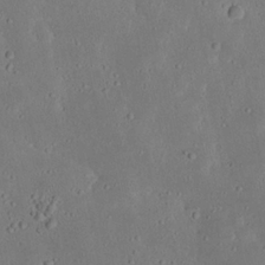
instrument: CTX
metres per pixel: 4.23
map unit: Nhu
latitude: 23.1025
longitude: -72.6302
